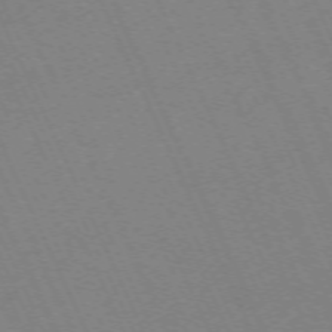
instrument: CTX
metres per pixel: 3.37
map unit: Hpe
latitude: -71.2187
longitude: 12.5574
